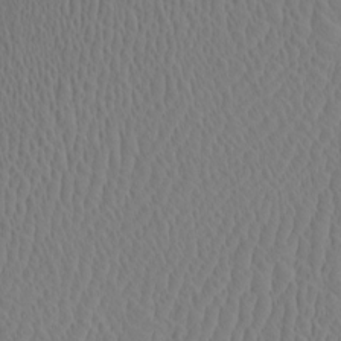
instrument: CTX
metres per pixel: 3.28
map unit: eHh
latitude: -2.3306
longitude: 19.0486
